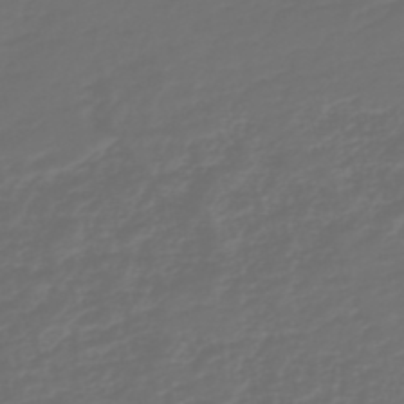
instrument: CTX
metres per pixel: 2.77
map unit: HNb
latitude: -47.6722
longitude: 54.8786
